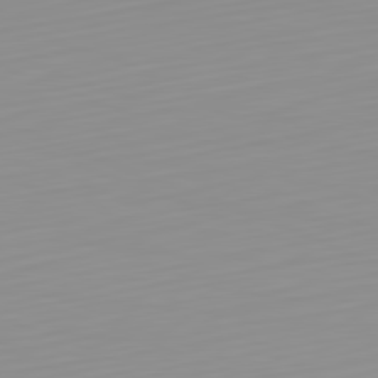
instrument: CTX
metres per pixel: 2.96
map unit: Hpe
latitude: -82.3117
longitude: 17.2943
